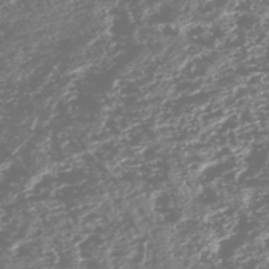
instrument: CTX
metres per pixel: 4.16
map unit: HNhu
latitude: -48.0094
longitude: 31.4076
